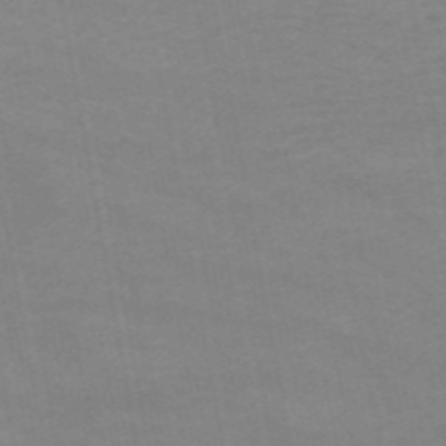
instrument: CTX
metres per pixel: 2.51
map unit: HNb
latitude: -53.7666
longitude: -37.2915
